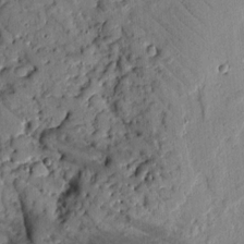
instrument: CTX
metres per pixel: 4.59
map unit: Ave
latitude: 9.7450
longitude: -101.9339
